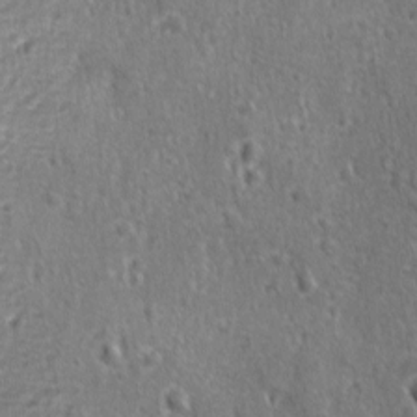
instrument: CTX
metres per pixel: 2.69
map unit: Ave
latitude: -9.2376
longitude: -119.3670
